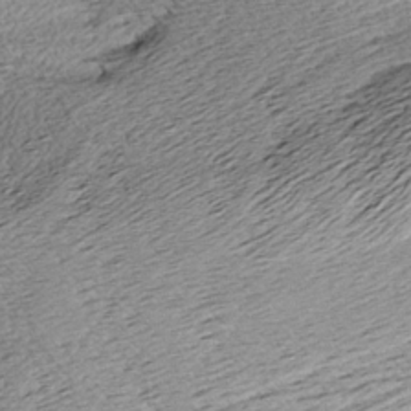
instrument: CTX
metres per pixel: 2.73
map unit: Aa
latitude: 8.0255
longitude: -140.5356
